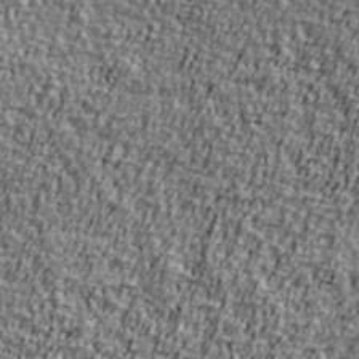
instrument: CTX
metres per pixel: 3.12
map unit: Ave
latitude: 41.3103
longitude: -111.9528
